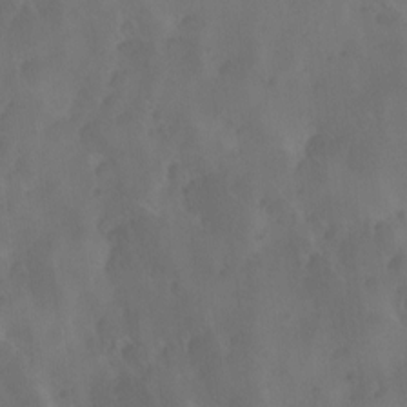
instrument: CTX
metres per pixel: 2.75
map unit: Ave
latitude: 12.2901
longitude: -105.5183
